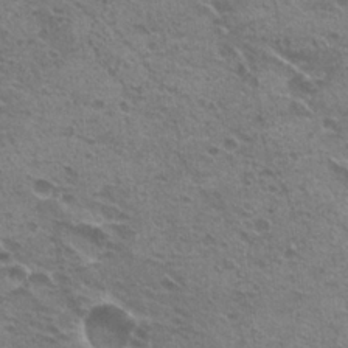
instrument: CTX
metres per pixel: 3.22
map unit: Hto
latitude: 21.6127
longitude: -31.8017
